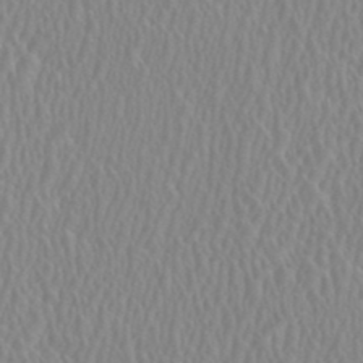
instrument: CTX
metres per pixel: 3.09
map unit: HNhu
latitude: 0.7435
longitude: -0.1955
